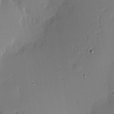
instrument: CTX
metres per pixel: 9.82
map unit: eHh
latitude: 3.3292
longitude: -76.5168
